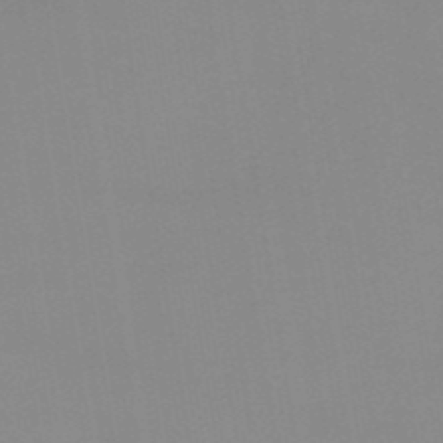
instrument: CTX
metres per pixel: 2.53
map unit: eHb
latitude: -50.0283
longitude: 67.8044
